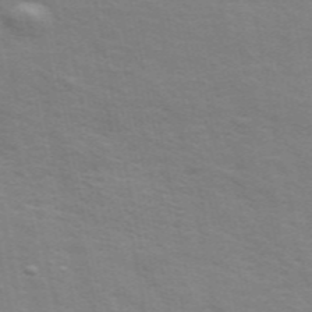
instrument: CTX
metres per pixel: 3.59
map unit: ANa
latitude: 49.3860
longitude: -74.9892
